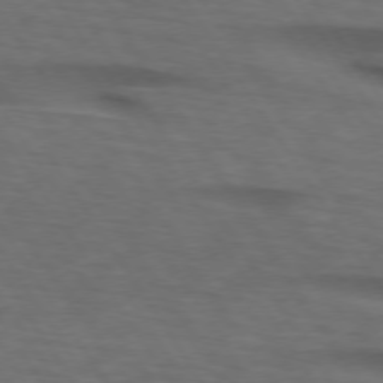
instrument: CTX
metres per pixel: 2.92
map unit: lApd
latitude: 74.0444
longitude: -74.3656
